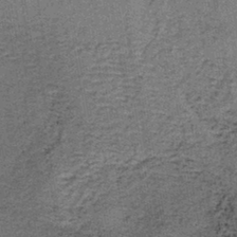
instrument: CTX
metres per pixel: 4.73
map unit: lHb
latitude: -41.5966
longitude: 57.6911
